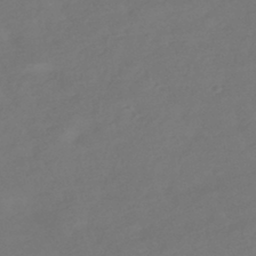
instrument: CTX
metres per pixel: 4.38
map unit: HNhu
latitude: -43.0675
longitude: 92.3117
